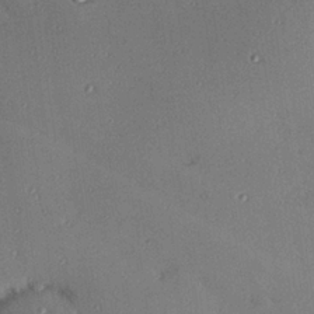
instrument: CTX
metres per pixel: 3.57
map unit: Hve
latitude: 26.4034
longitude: -90.9703
